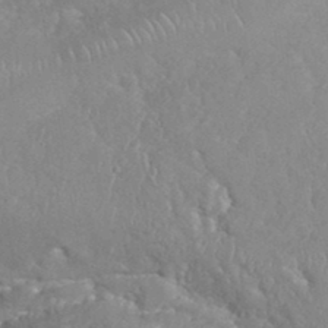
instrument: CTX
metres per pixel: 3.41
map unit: eHh
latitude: 35.1025
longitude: -64.1200
